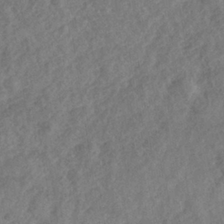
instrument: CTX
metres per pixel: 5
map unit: Nhe
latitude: -36.3873
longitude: -176.5734
